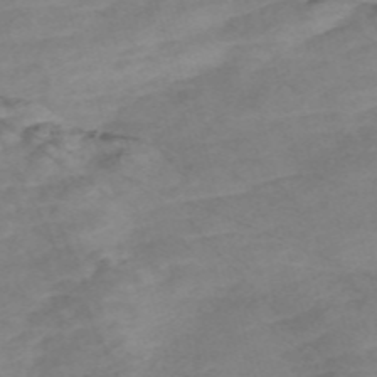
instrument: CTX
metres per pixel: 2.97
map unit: Nve
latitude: -57.9178
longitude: 61.1809
